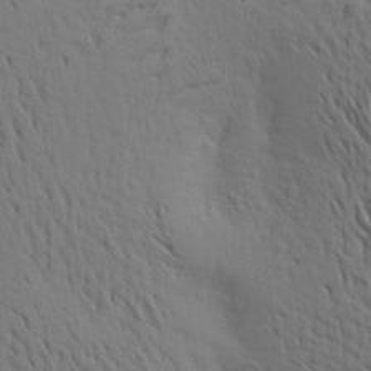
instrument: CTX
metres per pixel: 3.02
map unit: Aa
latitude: 18.8191
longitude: -143.9528
